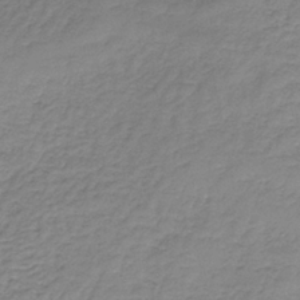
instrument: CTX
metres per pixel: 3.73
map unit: HNb
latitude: -36.5573
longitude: 50.6329
